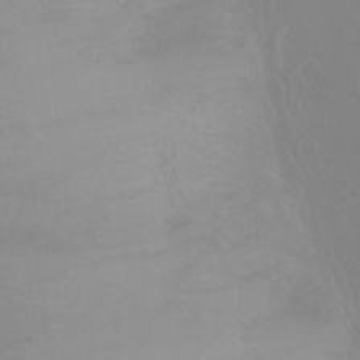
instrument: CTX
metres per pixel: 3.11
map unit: Ht
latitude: -0.9353
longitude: -17.8205
